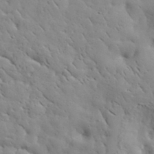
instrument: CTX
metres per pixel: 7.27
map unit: lHvf
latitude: 35.4237
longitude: -85.8206
